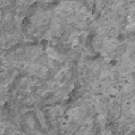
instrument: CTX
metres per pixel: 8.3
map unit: HNhu
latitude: 1.6505
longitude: -0.9702
